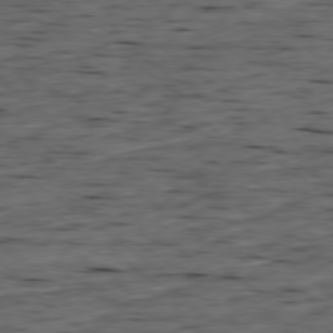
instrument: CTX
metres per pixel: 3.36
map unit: Ap
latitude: -79.1242
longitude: -90.3089
